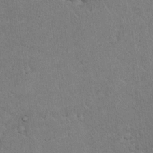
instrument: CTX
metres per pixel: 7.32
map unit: Hto
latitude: 18.5356
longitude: -61.0458
